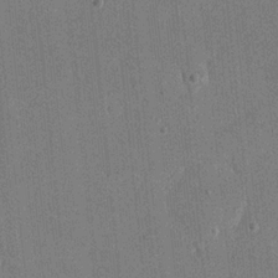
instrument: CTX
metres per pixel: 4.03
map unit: eHh
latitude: 19.4615
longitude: -68.1200
